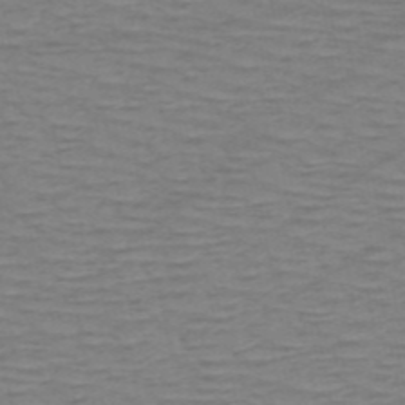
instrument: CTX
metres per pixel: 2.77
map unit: HNb
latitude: -53.7666
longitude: -44.2333
